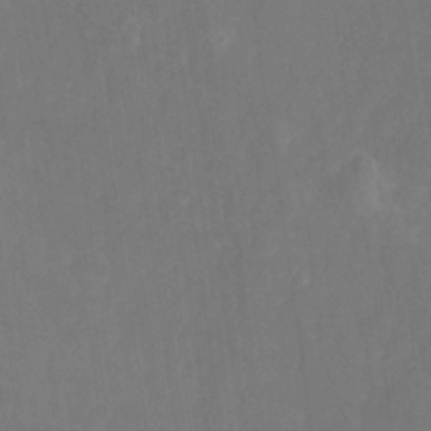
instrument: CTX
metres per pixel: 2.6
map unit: HNhu
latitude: -24.8030
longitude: 49.0865
